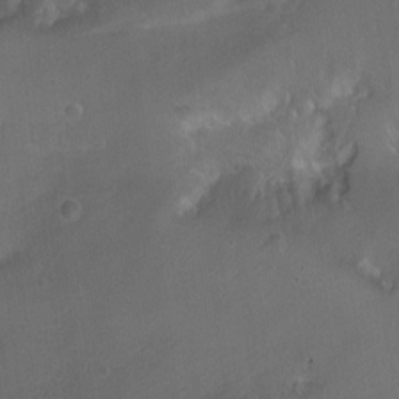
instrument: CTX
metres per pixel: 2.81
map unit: Ht
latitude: 0.0444
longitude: -37.5749
